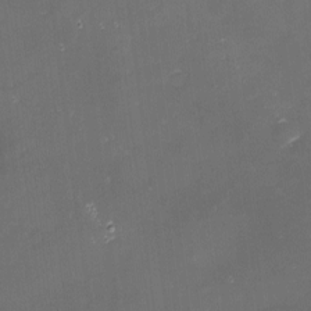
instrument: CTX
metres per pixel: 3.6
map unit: eHh
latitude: -1.5777
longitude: -80.3278
